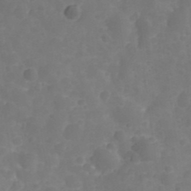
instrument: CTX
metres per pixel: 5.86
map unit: Nhu
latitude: 28.3278
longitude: -56.4978
